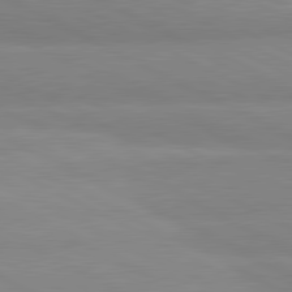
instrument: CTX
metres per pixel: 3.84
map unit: lApd
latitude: 81.2726
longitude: -179.9528
